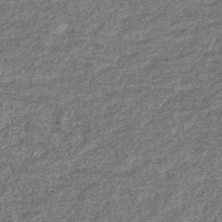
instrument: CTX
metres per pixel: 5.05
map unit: eHb
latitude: -36.8786
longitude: 80.1984
